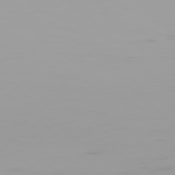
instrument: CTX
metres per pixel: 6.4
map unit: Hpe
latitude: 77.6505
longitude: -137.5749
